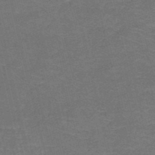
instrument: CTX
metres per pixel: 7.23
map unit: HNb
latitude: -50.9353
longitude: -48.7057
